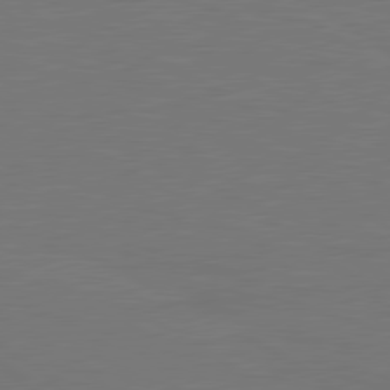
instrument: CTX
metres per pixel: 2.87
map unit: lApd
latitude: 79.9528
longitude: 161.6722
